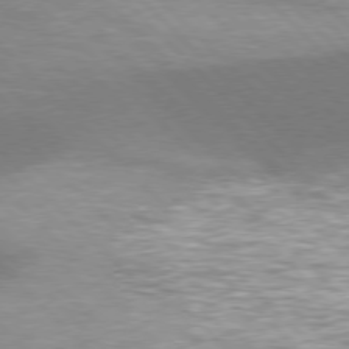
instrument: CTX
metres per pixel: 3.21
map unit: lApd
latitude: 77.0458
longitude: -50.8758
